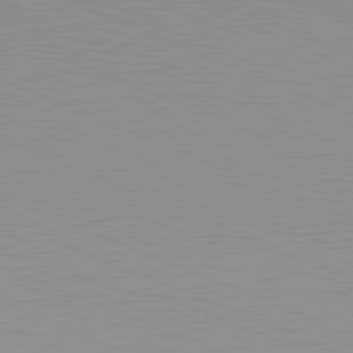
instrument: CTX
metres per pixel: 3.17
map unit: lApd
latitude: 81.7450
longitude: -169.3482
